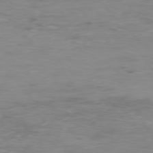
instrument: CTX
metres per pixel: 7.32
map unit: Ap
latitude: -76.6707
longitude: -69.3860
